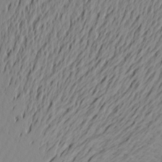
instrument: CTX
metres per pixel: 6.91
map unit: Aa
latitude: 20.6869
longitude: -145.8772
